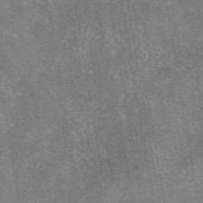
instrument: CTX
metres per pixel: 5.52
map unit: eAb
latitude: 47.0648
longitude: 102.9353
